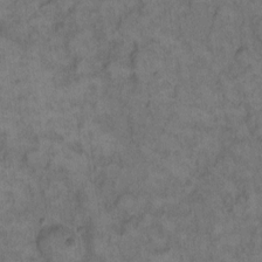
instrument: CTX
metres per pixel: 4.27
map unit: eHh
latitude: 12.2145
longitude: -64.1578
